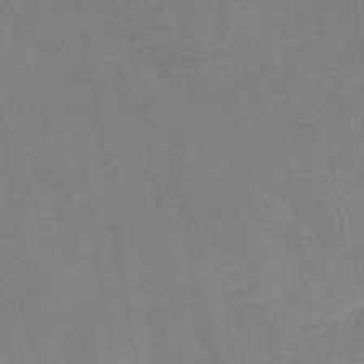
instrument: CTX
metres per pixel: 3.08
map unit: lHb
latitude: -41.3132
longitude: 67.7855
